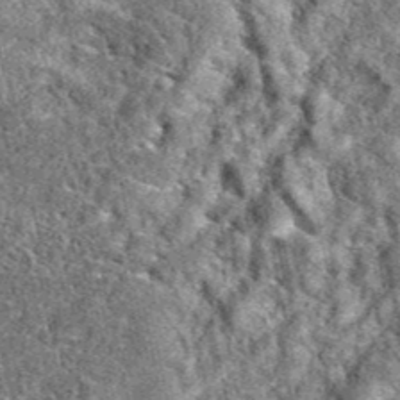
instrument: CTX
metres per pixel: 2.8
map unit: eAb
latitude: 38.4223
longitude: 110.4062
